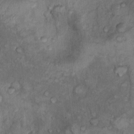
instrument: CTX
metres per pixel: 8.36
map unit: Nhu
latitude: 9.5371
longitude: -25.1592
